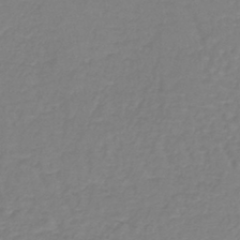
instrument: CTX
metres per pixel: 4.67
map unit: lHb
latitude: -42.5195
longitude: 62.6329
